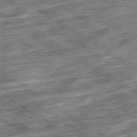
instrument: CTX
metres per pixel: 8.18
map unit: Ap
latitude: -79.4832
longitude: -49.2915
